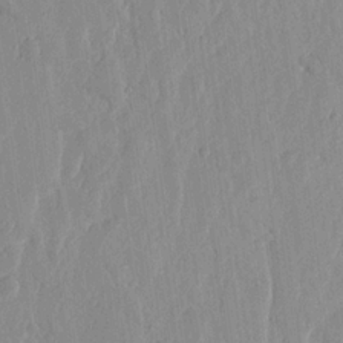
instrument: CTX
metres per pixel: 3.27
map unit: lHvf
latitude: 18.0255
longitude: -116.5168
